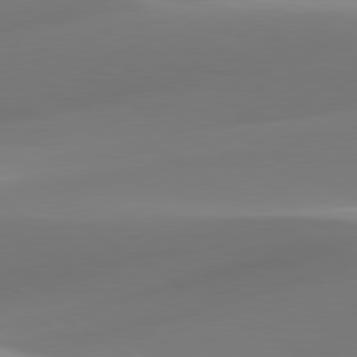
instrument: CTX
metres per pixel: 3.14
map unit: lApd
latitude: 79.9528
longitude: -93.1214
